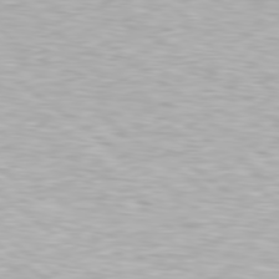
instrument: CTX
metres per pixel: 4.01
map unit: Hpe
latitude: 79.5938
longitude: -128.6679
